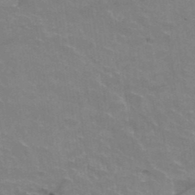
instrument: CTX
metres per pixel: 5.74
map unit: Hto
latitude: 37.1403
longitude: -41.6504
